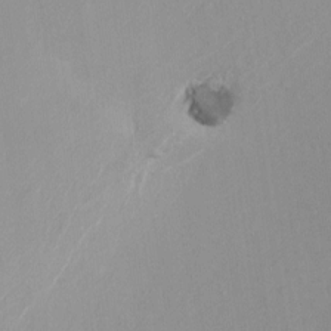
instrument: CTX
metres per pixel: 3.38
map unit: HNhu
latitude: -1.7478
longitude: -7.3860
